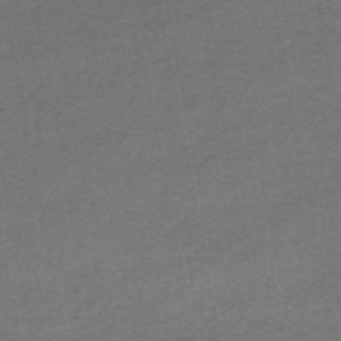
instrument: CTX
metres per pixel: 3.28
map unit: HNhu
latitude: -48.5952
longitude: 101.4265
